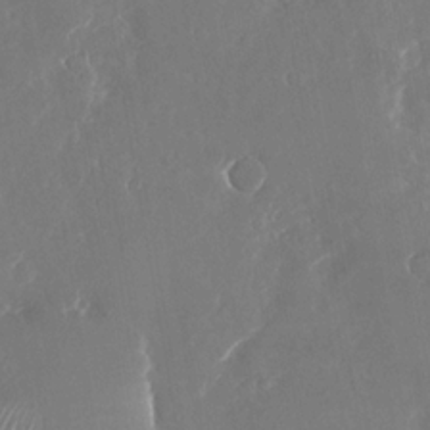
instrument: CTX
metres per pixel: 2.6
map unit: Nhu
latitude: -23.9556
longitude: -73.0837
